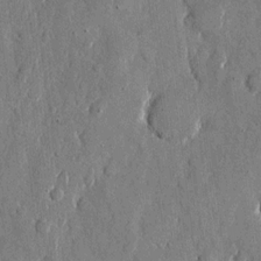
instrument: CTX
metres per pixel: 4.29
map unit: eHh
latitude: 11.8395
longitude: -69.4238
